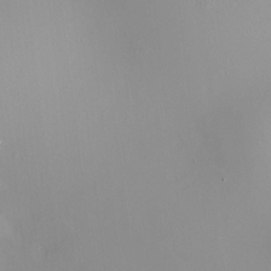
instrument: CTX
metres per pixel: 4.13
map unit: HNhu
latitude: 11.9906
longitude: 11.5021
